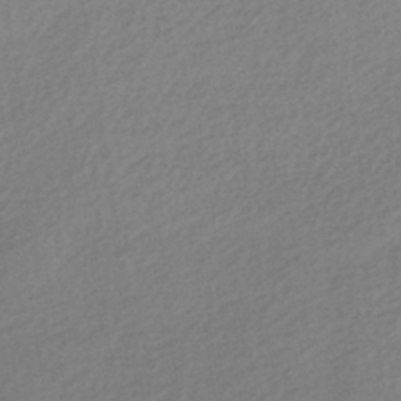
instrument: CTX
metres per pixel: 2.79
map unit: HNhu
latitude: -43.0864
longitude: 96.0850
